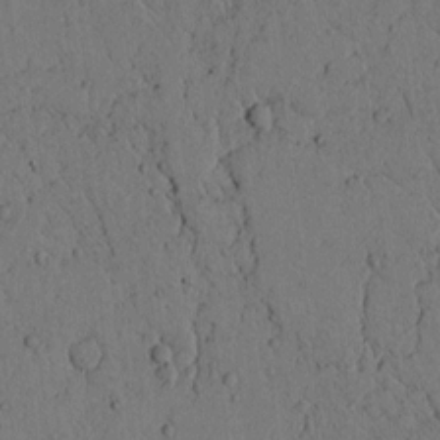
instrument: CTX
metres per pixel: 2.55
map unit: lAvf
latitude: 4.5168
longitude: 159.3131
